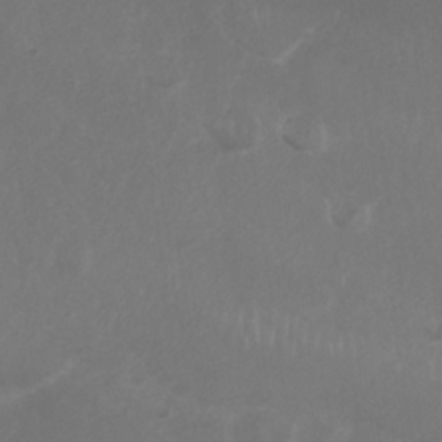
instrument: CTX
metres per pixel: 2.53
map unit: Nhu
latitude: 27.1970
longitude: -64.5546
